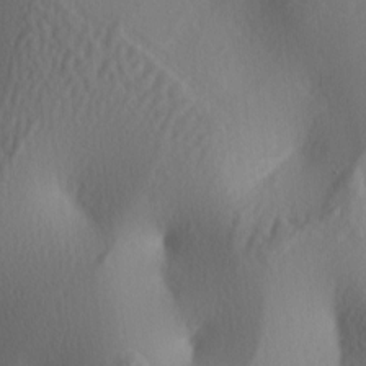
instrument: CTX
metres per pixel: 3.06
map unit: lAa
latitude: -4.5384
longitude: -123.4426
